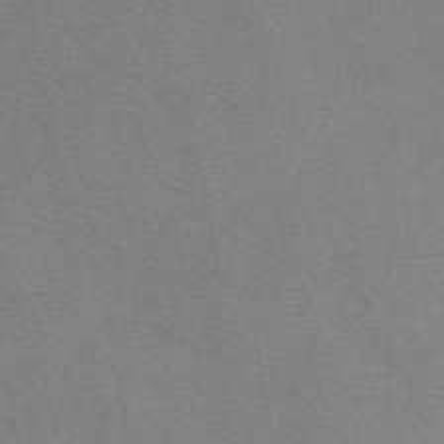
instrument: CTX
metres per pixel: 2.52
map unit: eAb
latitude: 48.4034
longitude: 115.9367
